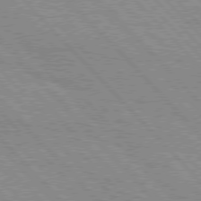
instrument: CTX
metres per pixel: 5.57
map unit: lApd
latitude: 76.5734
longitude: -73.1026
